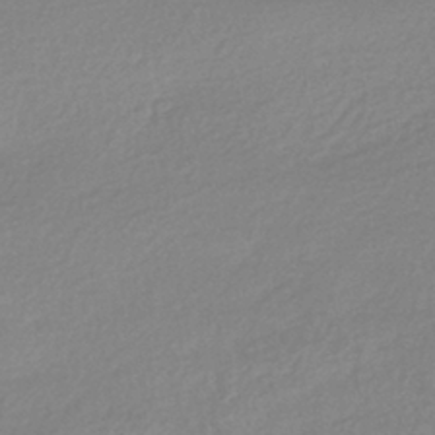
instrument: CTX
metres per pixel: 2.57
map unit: HNhu
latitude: -40.7274
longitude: 94.5573
